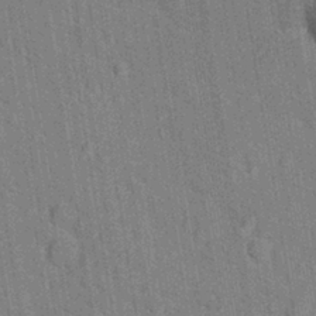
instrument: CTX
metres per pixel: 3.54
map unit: Hto
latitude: 16.1767
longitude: -35.9150
